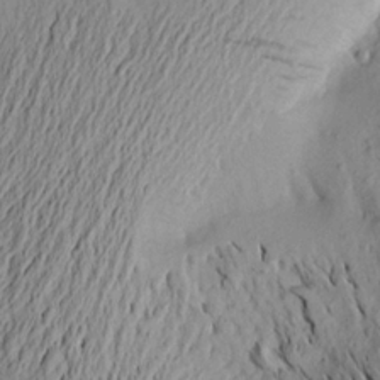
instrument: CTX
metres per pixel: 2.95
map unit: Aa
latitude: 21.5182
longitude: -148.8380
